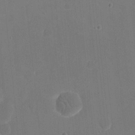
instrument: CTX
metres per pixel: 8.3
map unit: eHh
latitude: 19.5182
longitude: -67.8772
